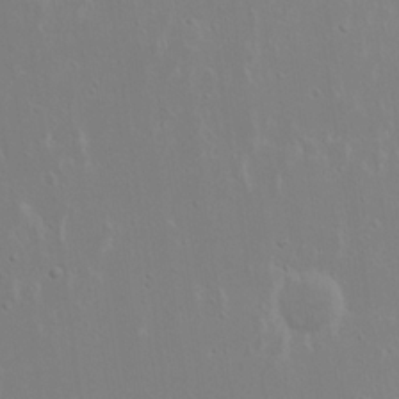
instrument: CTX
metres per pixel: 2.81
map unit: eHh
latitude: 18.6301
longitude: -71.9528
